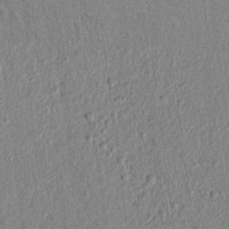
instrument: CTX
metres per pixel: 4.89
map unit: lAvf
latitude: 7.4048
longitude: 166.7085
